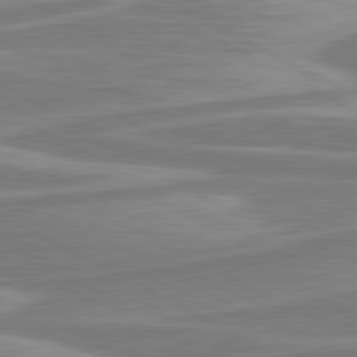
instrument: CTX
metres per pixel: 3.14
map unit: lApd
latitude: 80.7435
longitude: -174.1200
